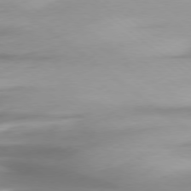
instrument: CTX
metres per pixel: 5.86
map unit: Ap
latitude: -79.1242
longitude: -66.8380
